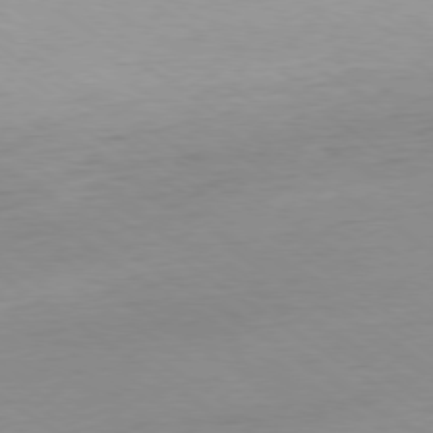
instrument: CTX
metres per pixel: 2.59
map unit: Ap
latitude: -79.3320
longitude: -93.8772
